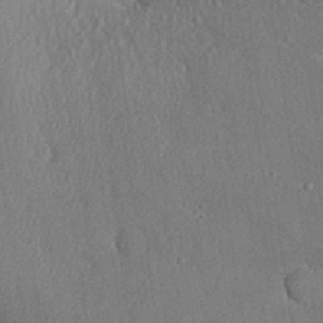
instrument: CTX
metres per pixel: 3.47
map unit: Aa
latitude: 31.9339
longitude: -144.5923
